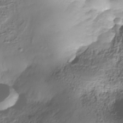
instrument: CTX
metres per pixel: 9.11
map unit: Nhe
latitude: -37.8989
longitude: -147.4805
